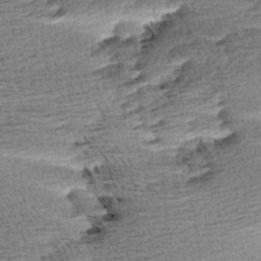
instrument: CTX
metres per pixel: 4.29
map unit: Aa
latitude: 7.5938
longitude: -137.7450
